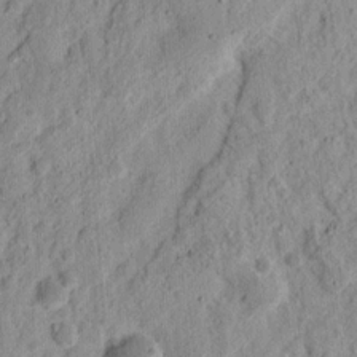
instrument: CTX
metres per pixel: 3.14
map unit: Ht
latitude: 12.6869
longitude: -74.1578
